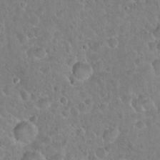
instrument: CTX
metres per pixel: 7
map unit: Hto
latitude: 21.3104
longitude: -48.3467
